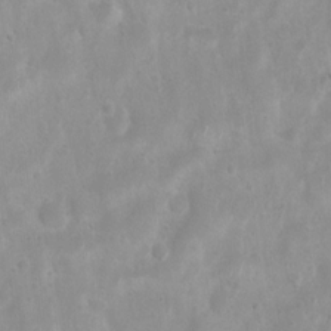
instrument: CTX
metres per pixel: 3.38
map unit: Htu
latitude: 3.5182
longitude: -21.8773
